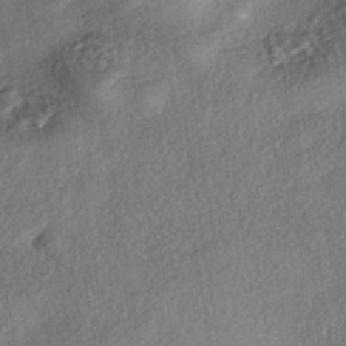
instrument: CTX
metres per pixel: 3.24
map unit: eHh
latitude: -41.8611
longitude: 121.4076
